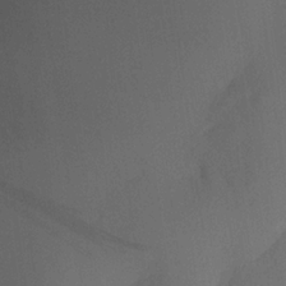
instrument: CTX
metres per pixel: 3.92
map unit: lHvf
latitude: 21.9150
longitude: 141.0108
